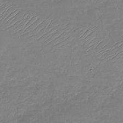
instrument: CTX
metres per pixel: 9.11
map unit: Nhu
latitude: -28.3873
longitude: -60.3089
